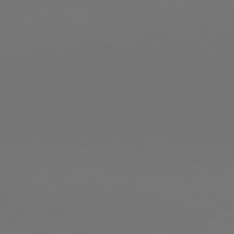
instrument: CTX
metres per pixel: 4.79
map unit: lApd
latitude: 79.9906
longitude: 158.2739
